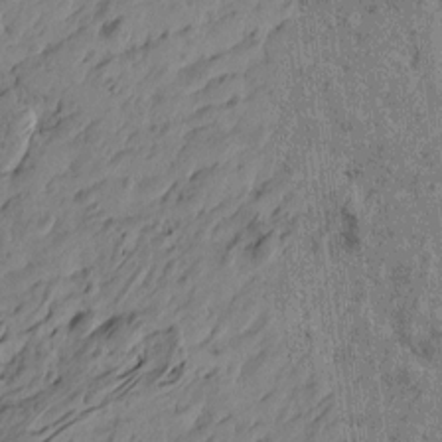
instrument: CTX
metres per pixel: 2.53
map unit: Htu
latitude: -5.2187
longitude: -179.3860
